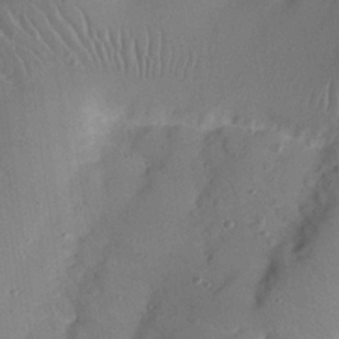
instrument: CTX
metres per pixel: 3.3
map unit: Nhu
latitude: 25.2537
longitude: -73.0081
